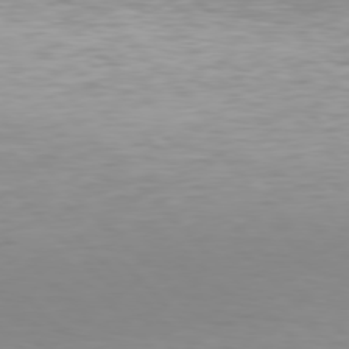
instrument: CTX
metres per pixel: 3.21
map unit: Hpe
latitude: 77.2726
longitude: -174.6868
